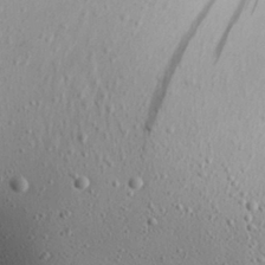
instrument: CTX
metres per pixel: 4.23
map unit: Aa
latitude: 22.6112
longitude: -140.2333
